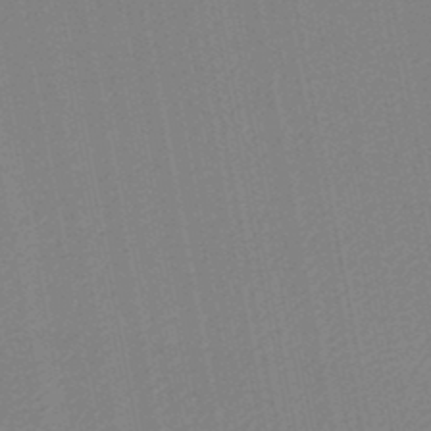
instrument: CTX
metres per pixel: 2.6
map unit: lHb
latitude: -47.2376
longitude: 69.9178
